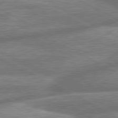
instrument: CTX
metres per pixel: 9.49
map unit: lApd
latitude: 80.8569
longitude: -166.9324
